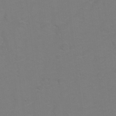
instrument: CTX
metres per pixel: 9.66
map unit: Hto
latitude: 6.4979
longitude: -31.0648
